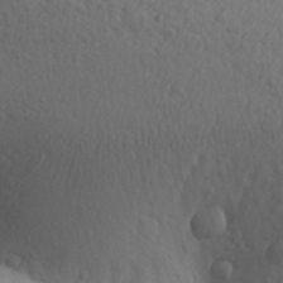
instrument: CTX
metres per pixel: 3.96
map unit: Aa
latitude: 30.4223
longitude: -146.3279
